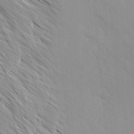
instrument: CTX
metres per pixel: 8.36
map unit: Ave
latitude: -1.5211
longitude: -112.4223
